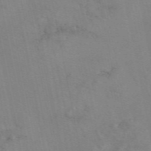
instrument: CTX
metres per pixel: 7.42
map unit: eAb
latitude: 49.7450
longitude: 104.7274
